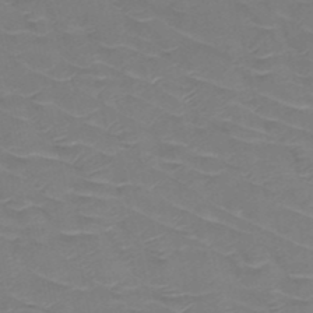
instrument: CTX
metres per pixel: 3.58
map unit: HNb
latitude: -50.4440
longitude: -46.9325
